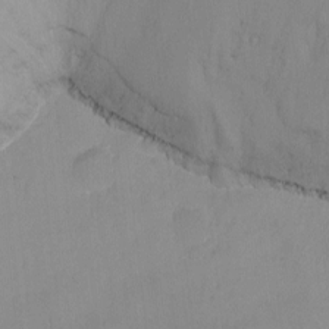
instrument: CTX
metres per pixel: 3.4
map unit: Nhu
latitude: -8.5574
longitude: -50.6490
